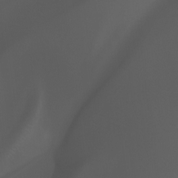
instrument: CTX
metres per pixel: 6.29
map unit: Aa
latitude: -9.0108
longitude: -78.1578
